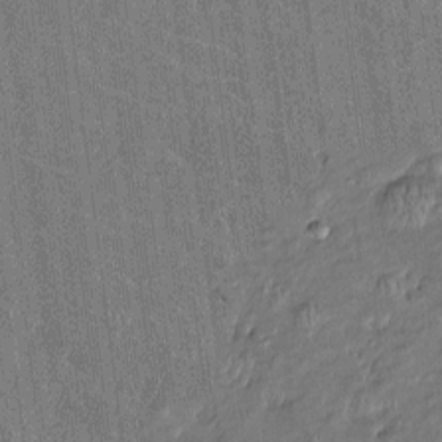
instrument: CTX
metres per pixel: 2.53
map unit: Htu
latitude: -7.2943
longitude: 176.5763
